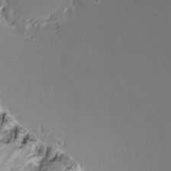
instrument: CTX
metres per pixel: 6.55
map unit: Nhu
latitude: -6.4440
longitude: -66.3278
